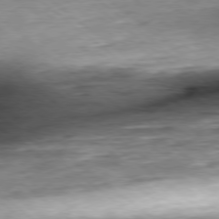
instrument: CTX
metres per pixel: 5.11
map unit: Hpe
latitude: -79.2187
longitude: 11.0109
